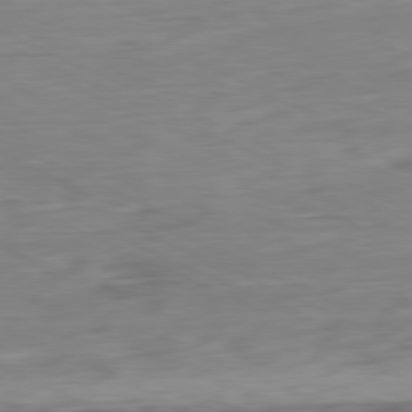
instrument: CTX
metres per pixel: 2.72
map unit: Ap
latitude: -81.1809
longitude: -68.1767
